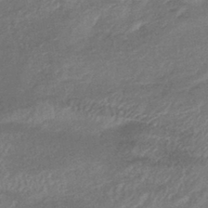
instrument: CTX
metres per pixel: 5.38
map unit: lHb
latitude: -42.1983
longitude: 80.9164
